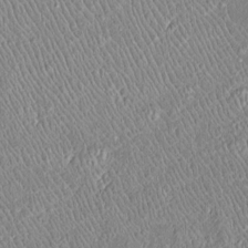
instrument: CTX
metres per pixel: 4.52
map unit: Htu
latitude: -6.1039
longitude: 158.5196
